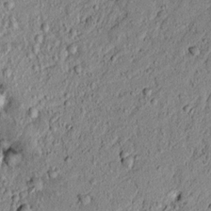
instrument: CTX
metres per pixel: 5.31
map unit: lAvf
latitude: 5.3482
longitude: 167.6533
